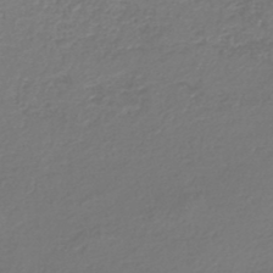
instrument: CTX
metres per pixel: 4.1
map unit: lHb
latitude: -45.5210
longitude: 61.6155
